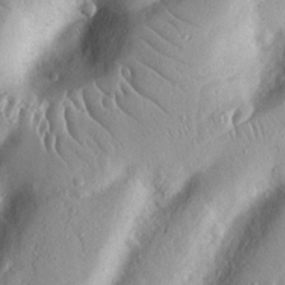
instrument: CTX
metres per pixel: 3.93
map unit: Nhu
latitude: 19.4237
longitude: -77.2915
